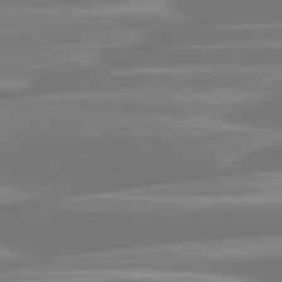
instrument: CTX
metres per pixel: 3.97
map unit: lApd
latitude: 81.1781
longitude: -129.7827
